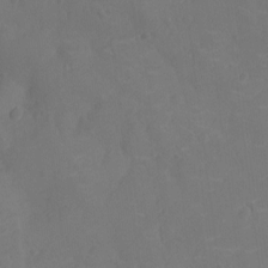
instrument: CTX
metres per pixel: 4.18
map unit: Nhu
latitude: -11.4454
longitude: -21.5749
